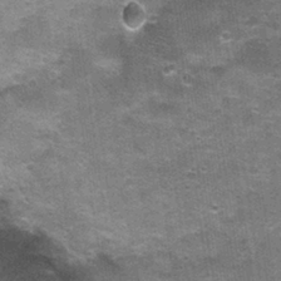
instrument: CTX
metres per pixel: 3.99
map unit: Nhu
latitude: 2.3656
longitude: -17.1403
